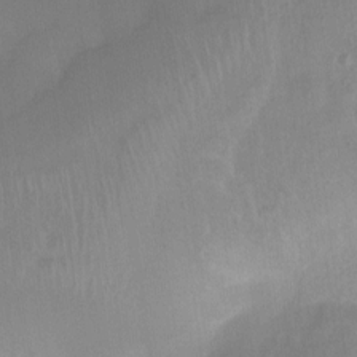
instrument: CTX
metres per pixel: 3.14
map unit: Nhu
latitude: 4.1767
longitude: -16.5168
